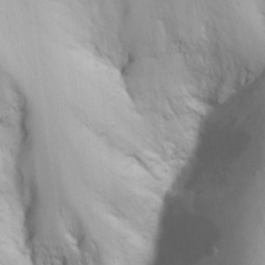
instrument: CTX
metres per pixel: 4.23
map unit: eHh
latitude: 25.2348
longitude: -64.8758
